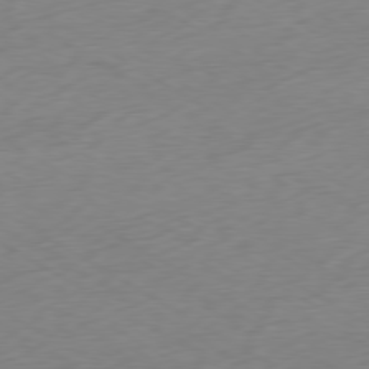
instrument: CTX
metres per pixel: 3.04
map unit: Ap
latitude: -79.1053
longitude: -57.4426
